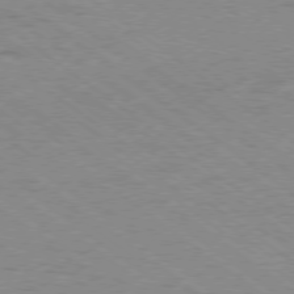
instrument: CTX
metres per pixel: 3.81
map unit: Ap
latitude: -78.8975
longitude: -99.4993
